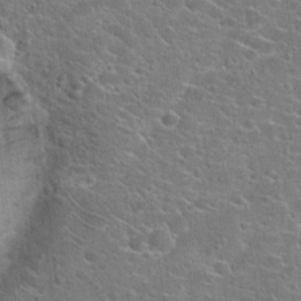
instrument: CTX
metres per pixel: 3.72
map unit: Hto
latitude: 22.8191
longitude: -44.7624
